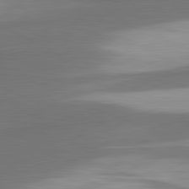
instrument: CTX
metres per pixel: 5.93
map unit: lApd
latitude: 81.6127
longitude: 175.0864
